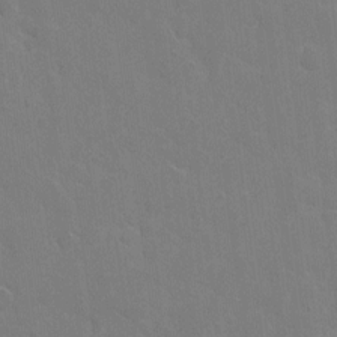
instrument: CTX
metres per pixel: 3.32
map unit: eHh
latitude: 5.8016
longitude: -66.1199
